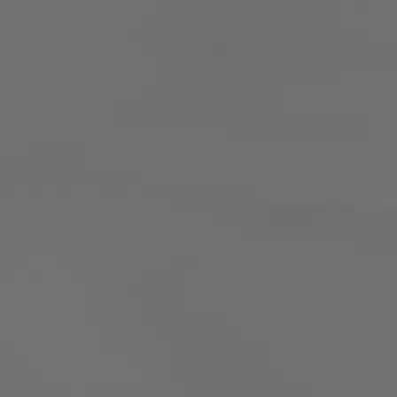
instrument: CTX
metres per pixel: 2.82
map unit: lApd
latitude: 79.5560
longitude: 176.3495
